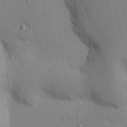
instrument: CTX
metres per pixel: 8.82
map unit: Nhu
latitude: 12.9892
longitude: -28.1389
